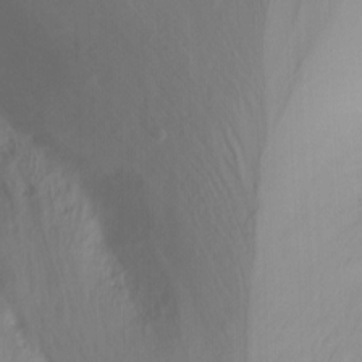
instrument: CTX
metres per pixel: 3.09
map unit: Nhu
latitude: -12.5385
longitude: -61.5749
